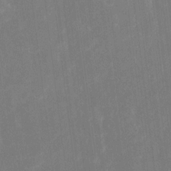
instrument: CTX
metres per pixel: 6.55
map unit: eHh
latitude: 5.9150
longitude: -69.6694
